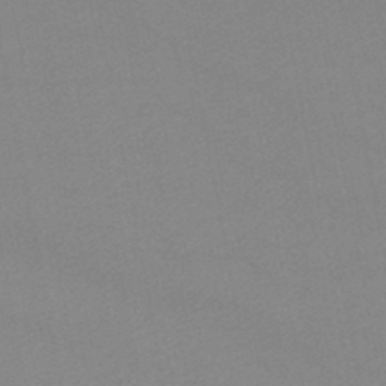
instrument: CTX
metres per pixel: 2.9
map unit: lHb
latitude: -46.0472
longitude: 67.6911
